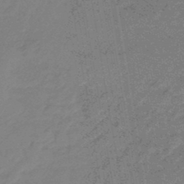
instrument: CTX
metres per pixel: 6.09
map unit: eHb
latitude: -45.7478
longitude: 86.7085
